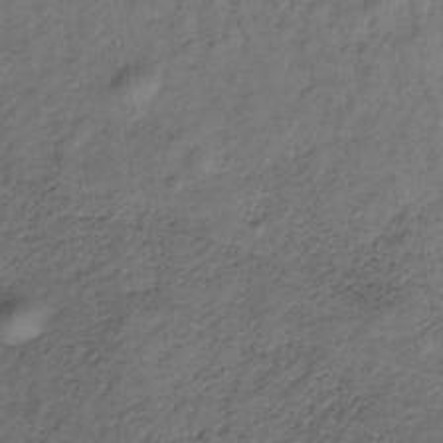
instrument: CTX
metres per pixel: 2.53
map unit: lHb
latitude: -33.2565
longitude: 65.6722
